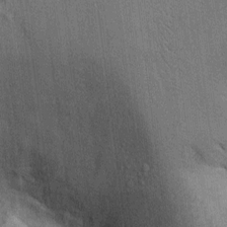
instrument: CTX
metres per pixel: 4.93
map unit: Ht
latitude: -3.1809
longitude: -14.1767
